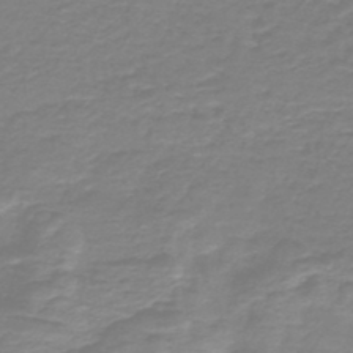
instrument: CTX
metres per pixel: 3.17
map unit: HNb
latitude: -45.9556
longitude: 52.6329
